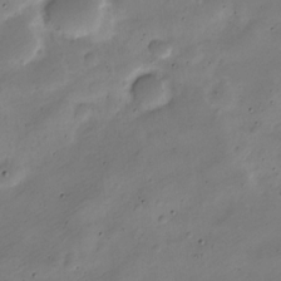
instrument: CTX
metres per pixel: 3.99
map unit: Nve
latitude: -24.8030
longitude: 105.7477
